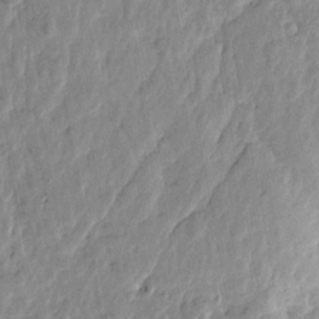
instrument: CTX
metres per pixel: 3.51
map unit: Htu
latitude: 1.7827
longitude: -179.6883
